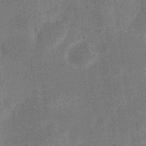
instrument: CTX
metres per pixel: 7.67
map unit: Nve
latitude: -25.2943
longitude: 106.8975
